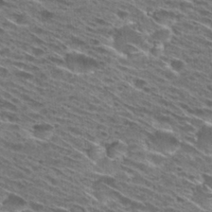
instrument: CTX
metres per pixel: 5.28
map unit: Hto
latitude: 29.2348
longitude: -46.1011
